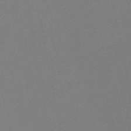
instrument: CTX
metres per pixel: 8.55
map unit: HNb
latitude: -47.3131
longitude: -40.5356
